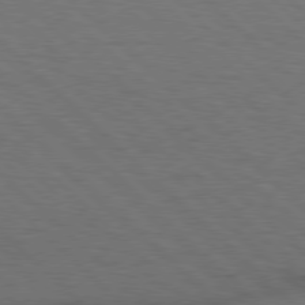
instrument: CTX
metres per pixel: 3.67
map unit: Hpe
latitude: 77.4048
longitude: -155.5560
